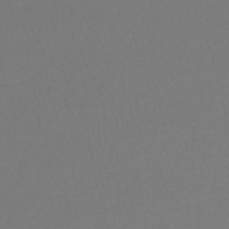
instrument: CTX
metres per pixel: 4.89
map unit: lHb
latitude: -42.7463
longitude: 71.6722
